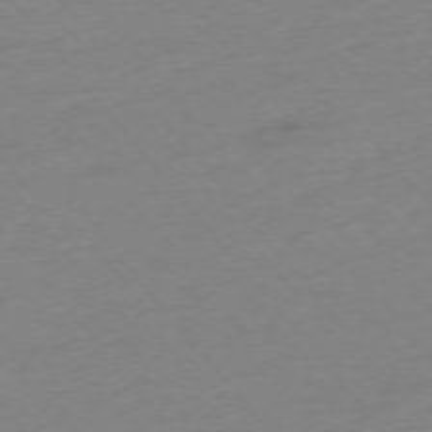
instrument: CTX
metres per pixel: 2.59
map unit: Hpe
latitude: -75.8612
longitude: -12.2334
